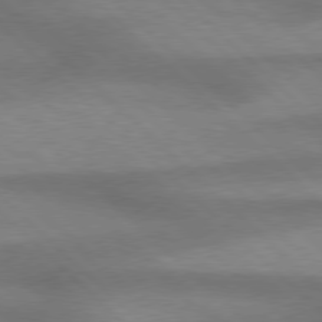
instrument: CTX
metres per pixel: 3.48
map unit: Hpe
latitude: 77.5371
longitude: -156.6301
